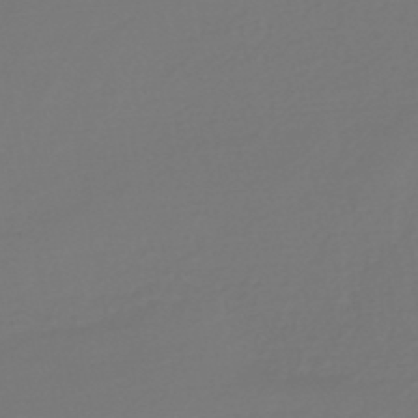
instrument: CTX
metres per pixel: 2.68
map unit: lHb
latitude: -47.8989
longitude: 65.1998
